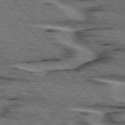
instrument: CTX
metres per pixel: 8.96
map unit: lApd
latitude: 75.7450
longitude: -77.1025
